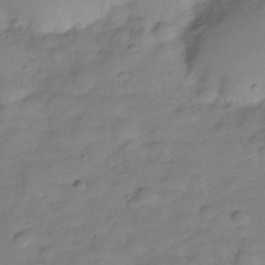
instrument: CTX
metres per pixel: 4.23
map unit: Hve
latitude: -28.4818
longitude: 94.1039
